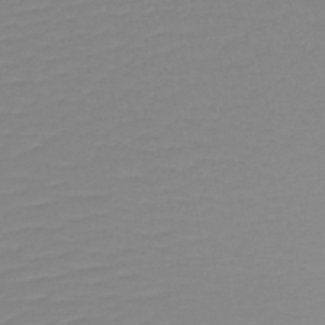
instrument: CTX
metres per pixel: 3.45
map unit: lHb
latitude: -45.2565
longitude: 56.2361
